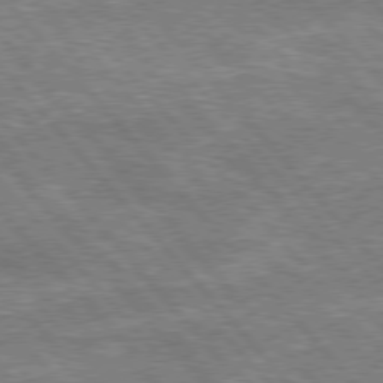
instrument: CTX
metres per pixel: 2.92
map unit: lApd
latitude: 76.3467
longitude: -74.4223
